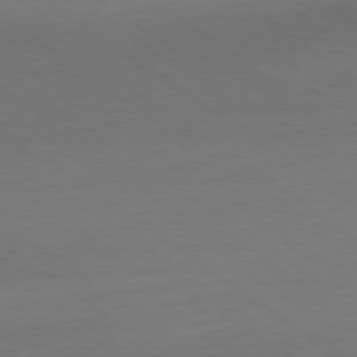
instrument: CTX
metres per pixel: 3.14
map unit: Ap
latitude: -79.0297
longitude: -95.1214
